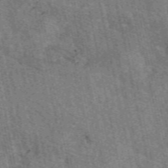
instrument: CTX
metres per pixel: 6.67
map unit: eAb
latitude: 50.4601
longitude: 114.4440
